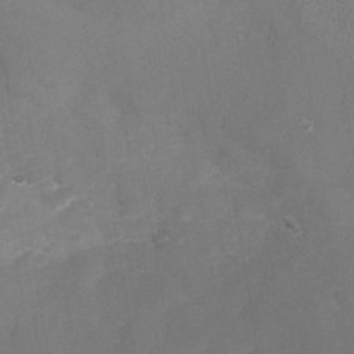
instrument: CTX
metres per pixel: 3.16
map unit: Nhu
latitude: -27.8989
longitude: -58.2712
